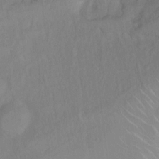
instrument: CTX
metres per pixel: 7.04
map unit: Ht
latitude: 6.0444
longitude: -30.0822
